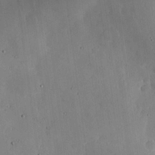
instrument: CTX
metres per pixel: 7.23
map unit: lHvf
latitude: 18.4790
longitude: -114.1955
